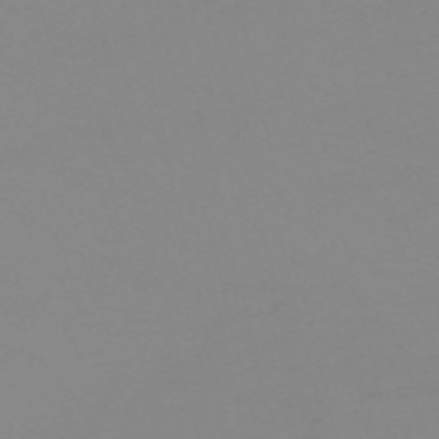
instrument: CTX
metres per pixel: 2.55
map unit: HNb
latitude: -56.1795
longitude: -43.8772
